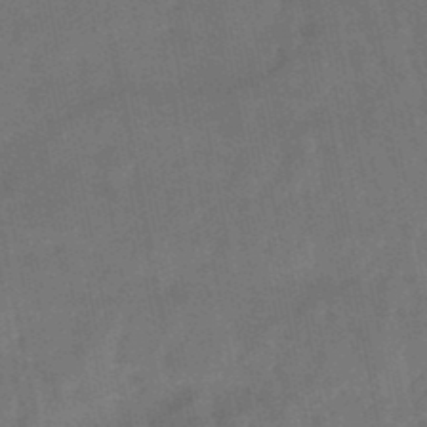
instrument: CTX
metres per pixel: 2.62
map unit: lHb
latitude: -47.9178
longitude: 77.0675
